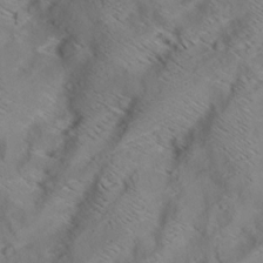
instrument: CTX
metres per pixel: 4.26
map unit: Aa
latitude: 9.1592
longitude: -140.4601
